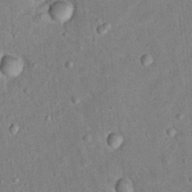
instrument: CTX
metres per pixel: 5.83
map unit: Hto
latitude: 16.0255
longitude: -35.2914
